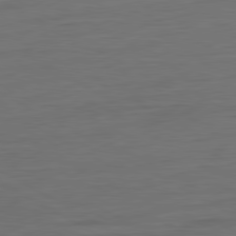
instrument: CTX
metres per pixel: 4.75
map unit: Ap
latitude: -81.5777
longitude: -78.5924
